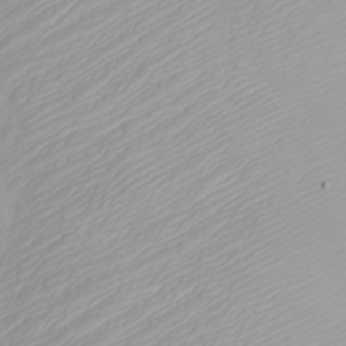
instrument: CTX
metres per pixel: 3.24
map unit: Htu
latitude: -4.1039
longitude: -72.6680
